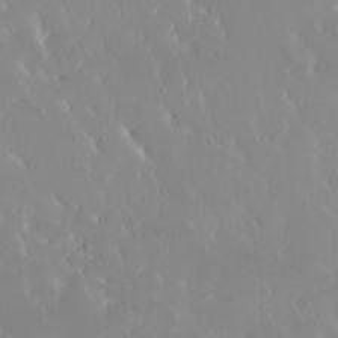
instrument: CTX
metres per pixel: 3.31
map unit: Nhu
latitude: 30.0633
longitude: -57.6882
